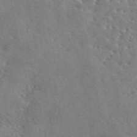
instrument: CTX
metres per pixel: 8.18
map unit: eAb
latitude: 45.4993
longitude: 111.2942
